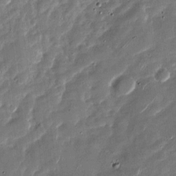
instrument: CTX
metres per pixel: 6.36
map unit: Nhu
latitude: -28.8030
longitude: -75.2348
